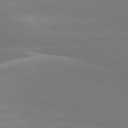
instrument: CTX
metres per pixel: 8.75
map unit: lApd
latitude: 79.5182
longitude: -122.5168
